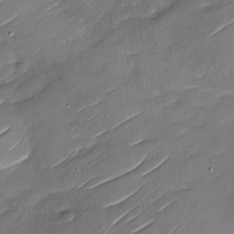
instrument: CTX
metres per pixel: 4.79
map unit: Nhu
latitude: -29.7856
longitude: -73.1970
